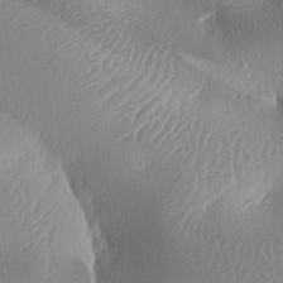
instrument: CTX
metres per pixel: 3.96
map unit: lAa
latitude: -8.5007
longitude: -128.2522
